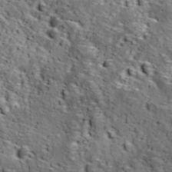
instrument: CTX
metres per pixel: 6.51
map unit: Ave
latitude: 11.7450
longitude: -105.2348
